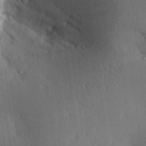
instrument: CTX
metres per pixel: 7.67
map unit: Aa
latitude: 26.7624
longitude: -134.4790
